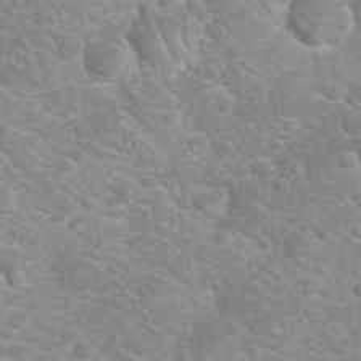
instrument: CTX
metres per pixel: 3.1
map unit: Nhu
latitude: 27.0648
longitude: -62.3468
